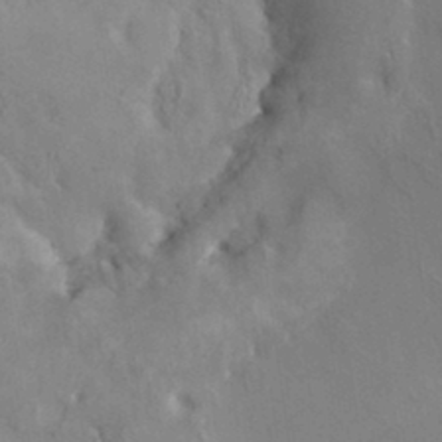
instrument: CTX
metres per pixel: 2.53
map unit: HNhu
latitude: 8.4979
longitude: -1.0080
